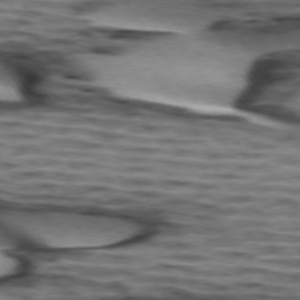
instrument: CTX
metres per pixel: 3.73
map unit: lApd
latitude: 74.2900
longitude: -52.9136
